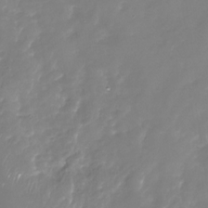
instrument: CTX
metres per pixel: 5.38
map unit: Nhu
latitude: -29.7667
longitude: -77.8961
